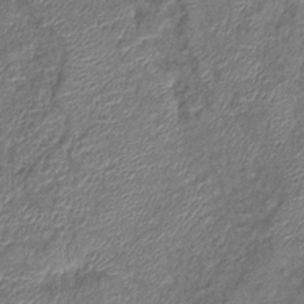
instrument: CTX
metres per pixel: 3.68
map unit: eHb
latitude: -39.5210
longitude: 78.5195
